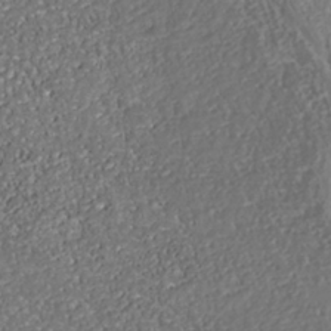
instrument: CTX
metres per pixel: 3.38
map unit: Nhe
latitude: -38.1417
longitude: -87.4804
